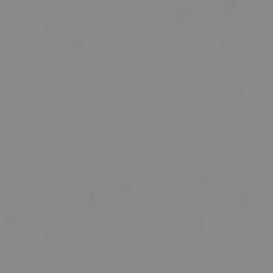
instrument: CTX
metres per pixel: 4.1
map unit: HNb
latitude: -54.1606
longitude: -49.4048
